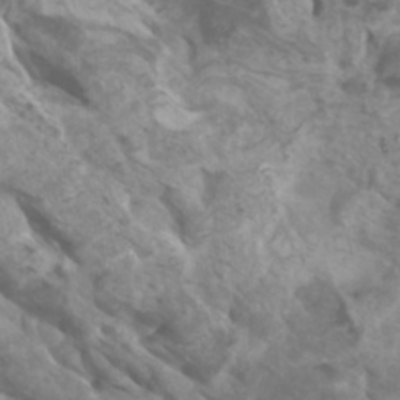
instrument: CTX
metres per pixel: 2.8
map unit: Htu
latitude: -6.3117
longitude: -76.5923
